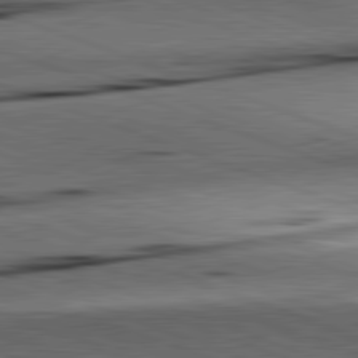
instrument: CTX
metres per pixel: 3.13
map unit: lApd
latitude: 81.7261
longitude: -151.6882
